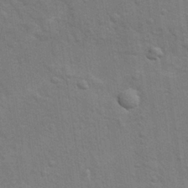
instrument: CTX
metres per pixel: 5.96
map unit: lAvf
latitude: -8.5196
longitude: -120.5546
